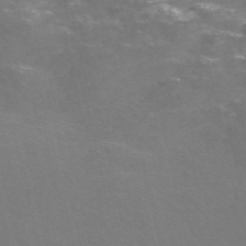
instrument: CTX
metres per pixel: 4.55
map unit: Nve
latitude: -56.6896
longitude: 52.5762
